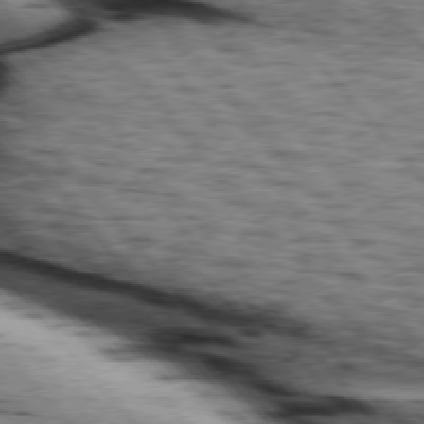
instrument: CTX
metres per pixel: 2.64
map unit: lApd
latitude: 75.8961
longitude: -82.5734
